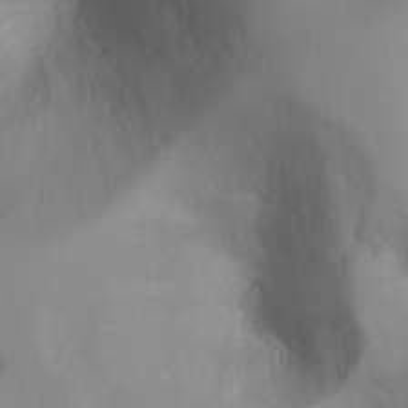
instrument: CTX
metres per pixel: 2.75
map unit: Ht
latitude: -3.0486
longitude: -33.6127
